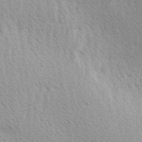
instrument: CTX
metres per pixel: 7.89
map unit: Ave
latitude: 10.1389
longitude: -107.2159
